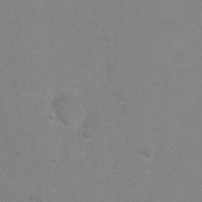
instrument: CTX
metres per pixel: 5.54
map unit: Hto
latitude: -6.8408
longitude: -35.9906
